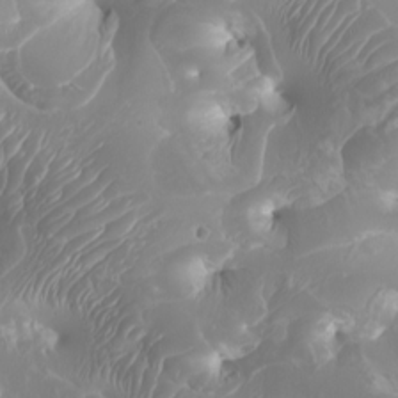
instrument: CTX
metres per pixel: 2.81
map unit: Htu
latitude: -6.9163
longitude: -74.6302
